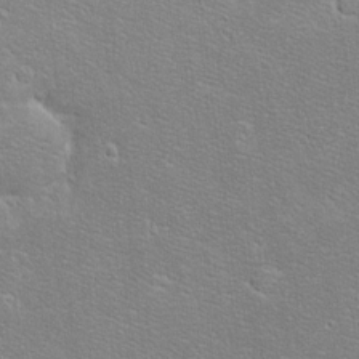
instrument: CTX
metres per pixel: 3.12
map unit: eHh
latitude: -8.4629
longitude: -70.3656
